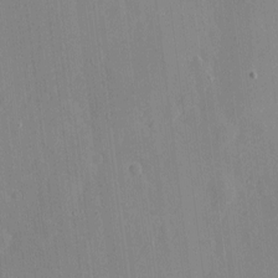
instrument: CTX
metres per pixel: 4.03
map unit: eHh
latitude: 4.1200
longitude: -72.8191
